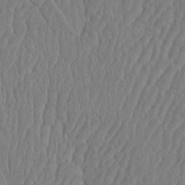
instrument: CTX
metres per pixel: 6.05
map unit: eHh
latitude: -3.5777
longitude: 14.9164
